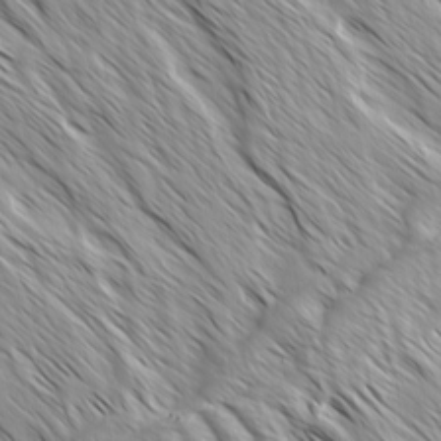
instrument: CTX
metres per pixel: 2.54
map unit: Ave
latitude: -1.6344
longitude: -112.5168
